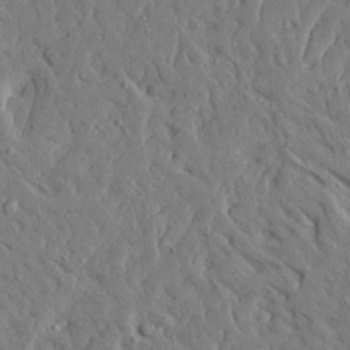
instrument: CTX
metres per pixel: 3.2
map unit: Ave
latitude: 15.2726
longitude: -139.8961
